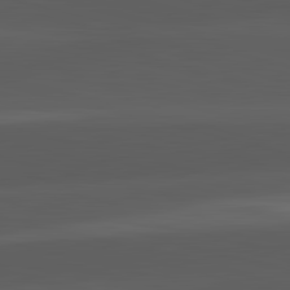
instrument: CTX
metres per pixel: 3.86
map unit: lApd
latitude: 83.6882
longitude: -132.0633
